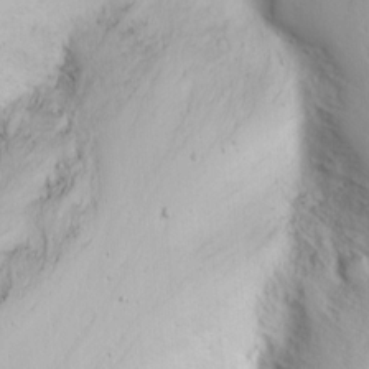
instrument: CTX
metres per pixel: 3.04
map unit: Nhu
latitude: -7.1809
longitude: -64.9325
